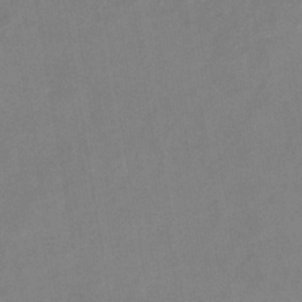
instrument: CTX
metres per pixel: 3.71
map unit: eHb
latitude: -34.3117
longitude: 74.2740
